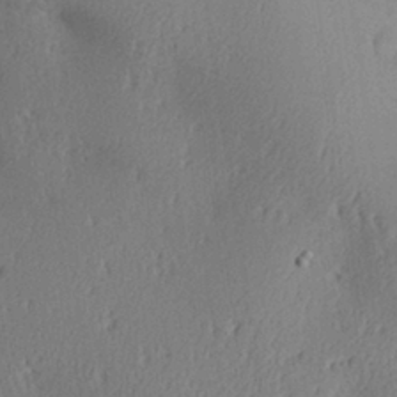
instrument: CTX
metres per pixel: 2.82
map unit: Aa
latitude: 29.4993
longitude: -135.6316
